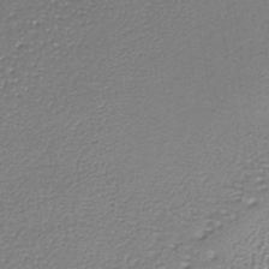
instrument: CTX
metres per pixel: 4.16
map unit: lHb
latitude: -36.0283
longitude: 59.5588
